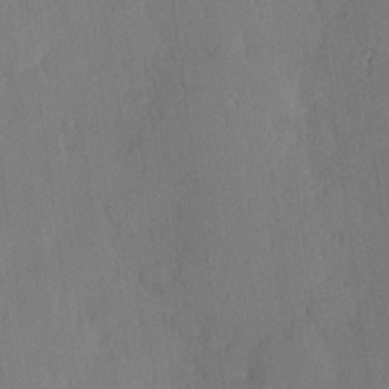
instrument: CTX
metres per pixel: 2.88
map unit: Hve
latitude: 24.9324
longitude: -93.2159
